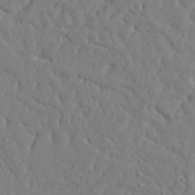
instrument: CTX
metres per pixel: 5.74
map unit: Aa
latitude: 31.1026
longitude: -132.6113
